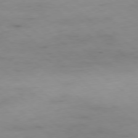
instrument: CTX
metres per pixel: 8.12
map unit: Hpe
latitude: -78.5951
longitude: -17.7261
